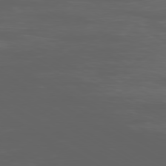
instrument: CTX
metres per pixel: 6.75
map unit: Ap
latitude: -79.8044
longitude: -92.1389
